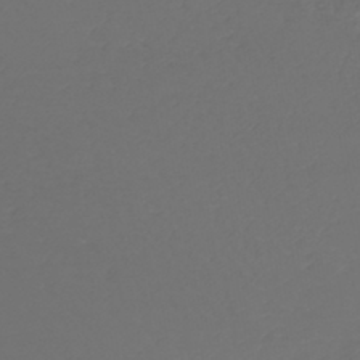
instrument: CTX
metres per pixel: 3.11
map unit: lHb
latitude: -42.8785
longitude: 68.5573
